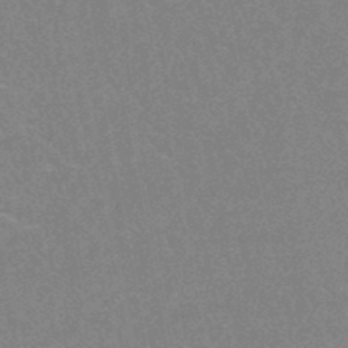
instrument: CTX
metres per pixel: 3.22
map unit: HNhu
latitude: -46.5762
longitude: 99.7477
